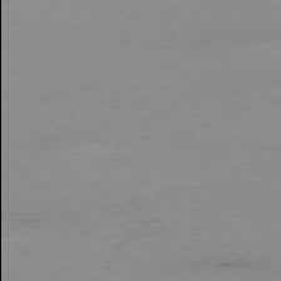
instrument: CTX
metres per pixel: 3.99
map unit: Ap
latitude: -77.8800
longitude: -89.9906
